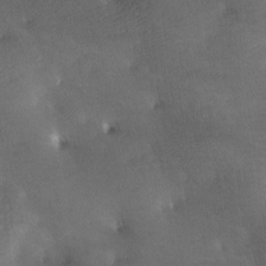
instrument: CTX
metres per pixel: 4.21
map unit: lAa
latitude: -9.7100
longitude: -124.8758
